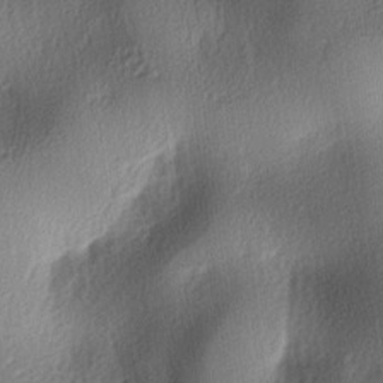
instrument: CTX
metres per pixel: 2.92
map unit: lAa
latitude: -6.0472
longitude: -123.8772
